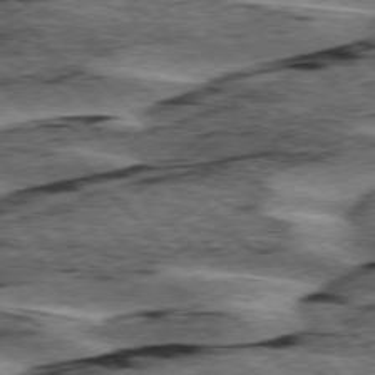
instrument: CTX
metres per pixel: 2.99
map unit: lApd
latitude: 76.5356
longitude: -78.2712
